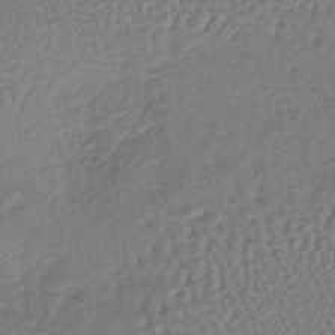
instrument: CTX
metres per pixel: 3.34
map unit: lHb
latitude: -38.4629
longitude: 63.2754
